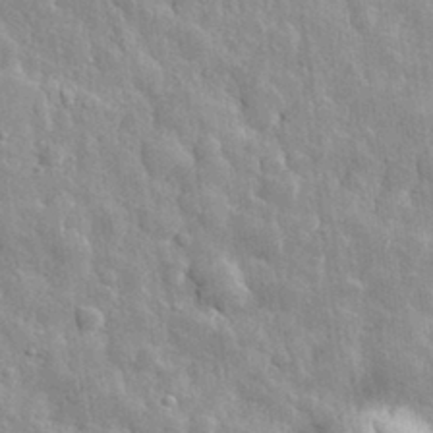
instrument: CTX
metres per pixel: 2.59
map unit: eHh
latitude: 32.2523
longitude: -79.1781
